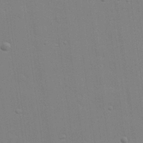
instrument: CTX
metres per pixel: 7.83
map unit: Hve
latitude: 26.7435
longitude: -92.6868
